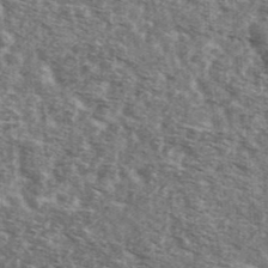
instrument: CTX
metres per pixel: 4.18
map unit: Ave
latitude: 42.1200
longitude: -106.6490
